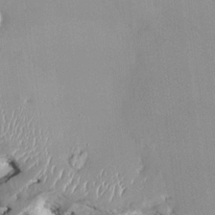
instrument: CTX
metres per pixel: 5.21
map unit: HNhu
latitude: 6.7246
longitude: -2.3278
